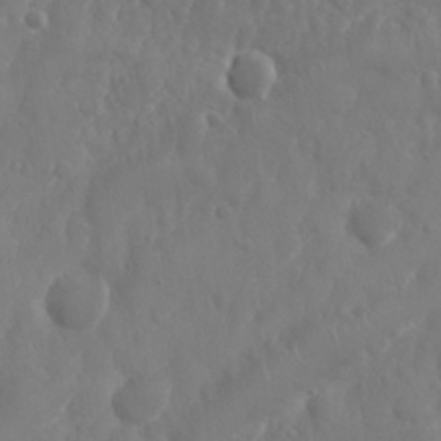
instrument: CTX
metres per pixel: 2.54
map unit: Nhu
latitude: 25.3859
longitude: -61.8205
